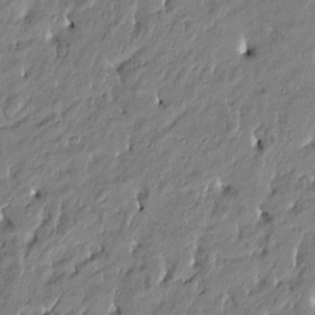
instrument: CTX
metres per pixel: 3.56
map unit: Htu
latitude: -4.7841
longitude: 176.7274
